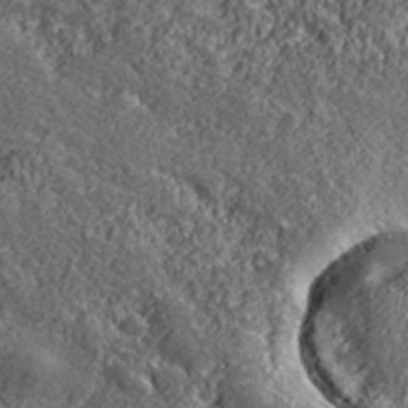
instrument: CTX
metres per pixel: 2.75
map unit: lHvf
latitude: 39.6316
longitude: -88.4601
